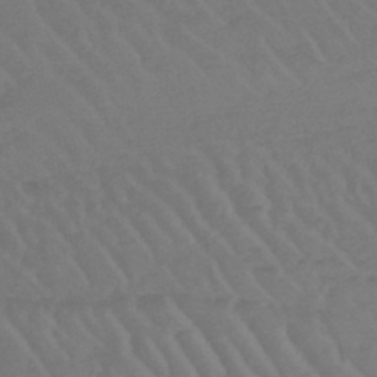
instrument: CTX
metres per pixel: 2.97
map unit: lHb
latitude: -45.1620
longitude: 68.1416
